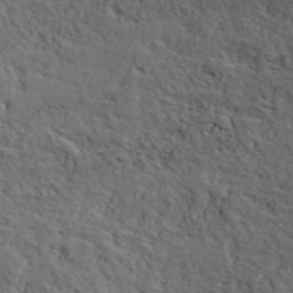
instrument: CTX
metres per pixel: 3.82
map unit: ANa
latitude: 41.4993
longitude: 55.4643
